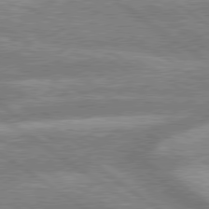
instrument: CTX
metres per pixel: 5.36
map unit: lApd
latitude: 79.2915
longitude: -159.7261
